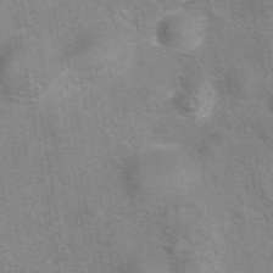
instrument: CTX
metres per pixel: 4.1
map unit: eAb
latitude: 42.1578
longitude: 107.0109
